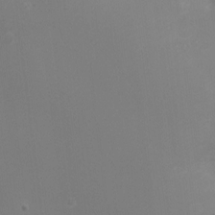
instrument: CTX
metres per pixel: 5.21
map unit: Ht
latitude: -0.6897
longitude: -16.1767
